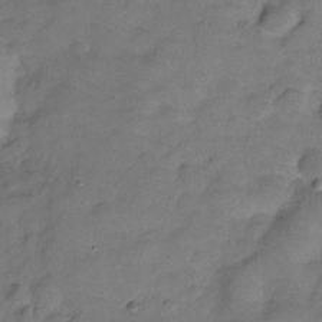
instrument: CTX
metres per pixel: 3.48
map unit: Hve
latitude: -31.1053
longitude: 95.9745
